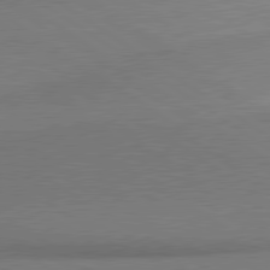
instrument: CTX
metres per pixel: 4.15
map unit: lApd
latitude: 80.1200
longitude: 176.3684
